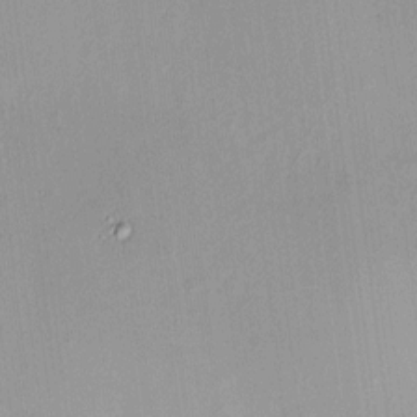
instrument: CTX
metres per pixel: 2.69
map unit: HNhu
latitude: 5.5749
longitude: 9.7100
